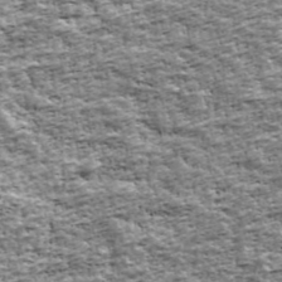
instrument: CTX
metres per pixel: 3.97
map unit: Ave
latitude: 42.3089
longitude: -111.8206
